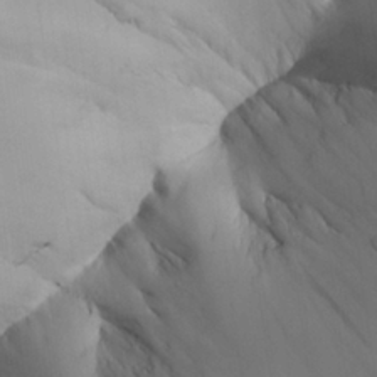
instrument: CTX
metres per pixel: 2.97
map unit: Aa
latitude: 25.4615
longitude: -131.2726
